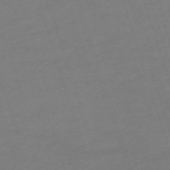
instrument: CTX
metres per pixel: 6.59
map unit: eHh
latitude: -62.8975
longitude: 53.2565
